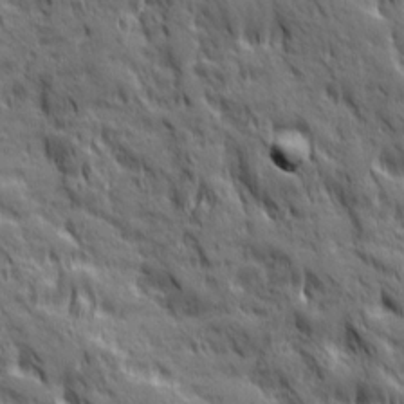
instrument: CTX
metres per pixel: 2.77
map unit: Ave
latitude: 19.7449
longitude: -134.3656
